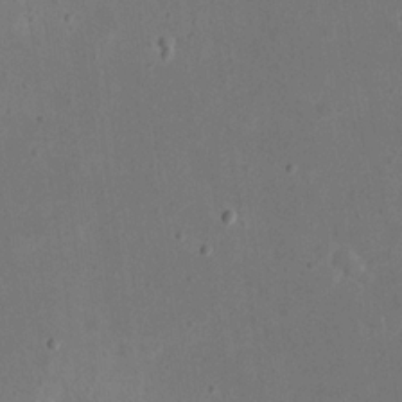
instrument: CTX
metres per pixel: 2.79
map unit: eHh
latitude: 20.7247
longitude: -70.9514
